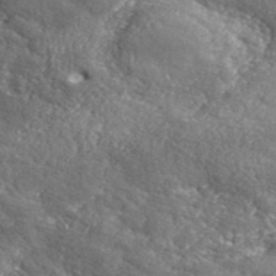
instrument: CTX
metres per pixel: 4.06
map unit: eHh
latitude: 42.3089
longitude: -90.3467
